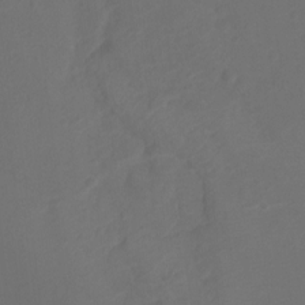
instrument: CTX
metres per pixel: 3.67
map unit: Ht
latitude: -10.7463
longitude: -35.4237
